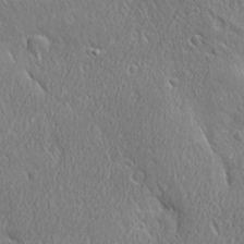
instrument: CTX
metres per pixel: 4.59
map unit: Ave
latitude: 21.6316
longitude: -136.3656
